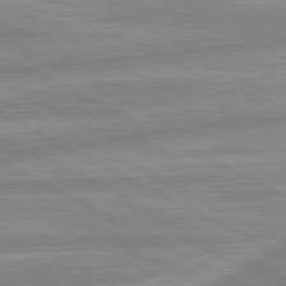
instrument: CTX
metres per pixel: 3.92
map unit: lApd
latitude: 80.5735
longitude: -169.3293
